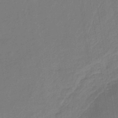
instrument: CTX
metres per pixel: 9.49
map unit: eHb
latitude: -44.8975
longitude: 87.5777
